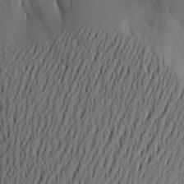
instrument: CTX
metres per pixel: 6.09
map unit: Aa
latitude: 22.5924
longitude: -146.8380
